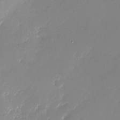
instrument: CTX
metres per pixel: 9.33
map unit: Nhu
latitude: -27.9178
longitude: -75.8961
